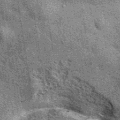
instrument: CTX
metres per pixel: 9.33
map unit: eAb
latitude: 39.8394
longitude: 107.2943
